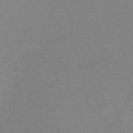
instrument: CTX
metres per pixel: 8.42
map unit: HNb
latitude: -52.8408
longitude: -47.0270
